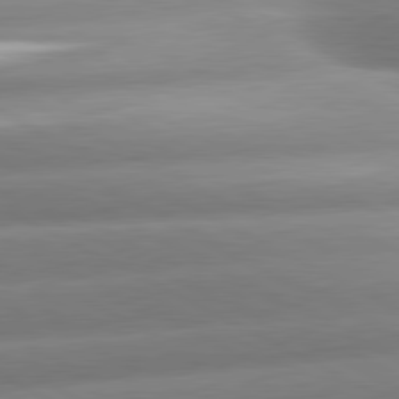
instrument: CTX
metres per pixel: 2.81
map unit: lApd
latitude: 80.7435
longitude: -158.8758
